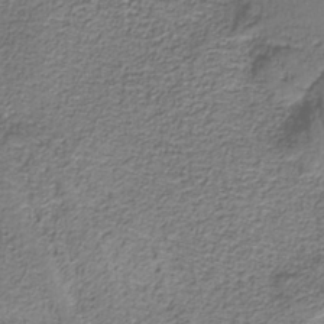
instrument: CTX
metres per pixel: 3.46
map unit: eAb
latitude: -38.2929
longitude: 52.9541
